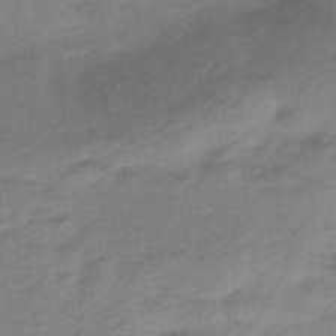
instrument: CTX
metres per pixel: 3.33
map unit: HNb
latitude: -33.3699
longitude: 62.0850
